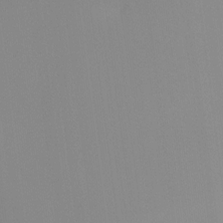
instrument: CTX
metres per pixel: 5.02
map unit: Ht
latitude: -16.4440
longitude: -48.4790
